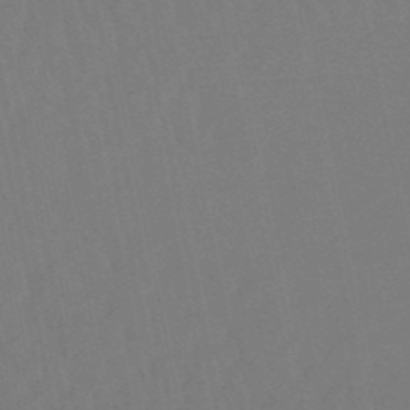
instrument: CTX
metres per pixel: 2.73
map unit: lHb
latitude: -50.1606
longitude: 71.4455
